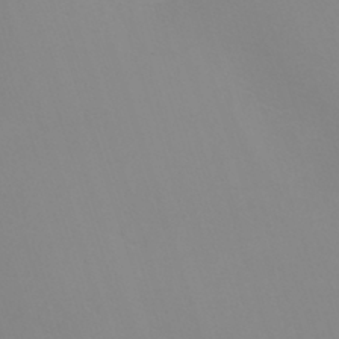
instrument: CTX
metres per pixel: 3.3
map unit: Nhu
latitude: -7.1053
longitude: -93.1592
